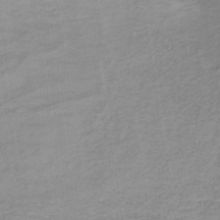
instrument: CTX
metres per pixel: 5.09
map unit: lHb
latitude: -35.7100
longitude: 71.4266
